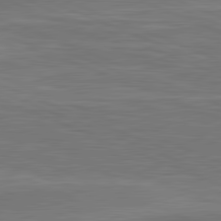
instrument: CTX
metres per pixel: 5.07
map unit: lApd
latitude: 81.8394
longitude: -171.5749
